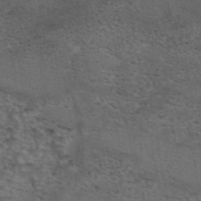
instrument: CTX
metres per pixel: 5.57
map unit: eAb
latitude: 43.7072
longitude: 103.5021
